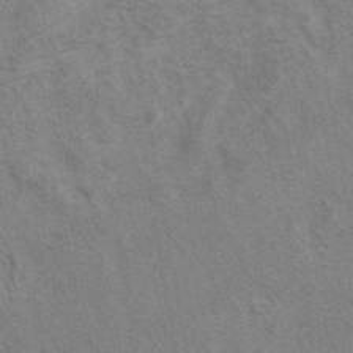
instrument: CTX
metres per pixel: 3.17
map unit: eAb
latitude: 40.7246
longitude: 106.7275
